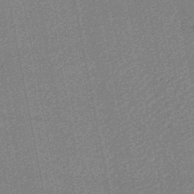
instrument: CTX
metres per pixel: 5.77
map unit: lHb
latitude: -46.2172
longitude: 68.5384
